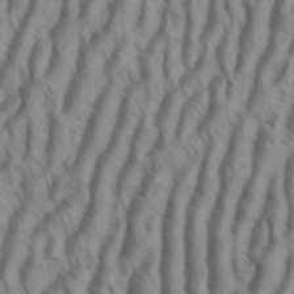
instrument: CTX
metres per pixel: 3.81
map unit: eHh
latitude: 34.3656
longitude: -138.5924
